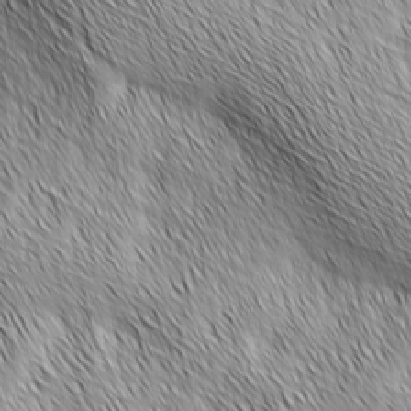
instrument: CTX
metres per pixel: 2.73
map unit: Ave
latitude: 2.1955
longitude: -114.2333
